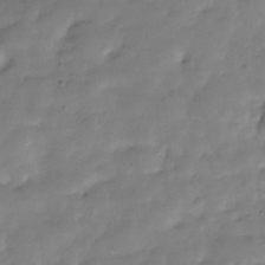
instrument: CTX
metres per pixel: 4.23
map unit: Hve
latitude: -31.9745
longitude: 90.5574
